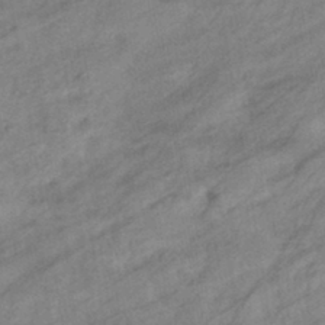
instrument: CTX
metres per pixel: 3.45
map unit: eHb
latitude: -40.9919
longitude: 83.2376
